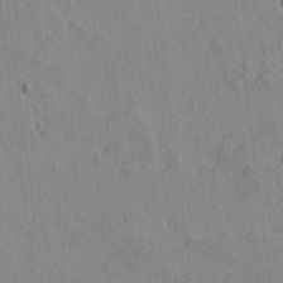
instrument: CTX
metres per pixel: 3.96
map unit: lAvf
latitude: 14.8569
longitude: -125.4048
